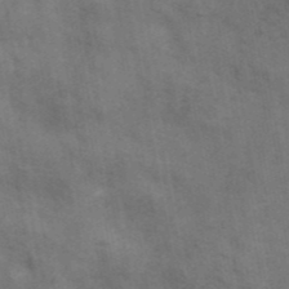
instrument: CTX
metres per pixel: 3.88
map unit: ANa
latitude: 42.9325
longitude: 17.1243
